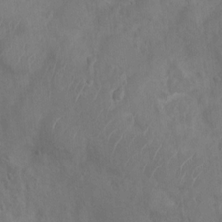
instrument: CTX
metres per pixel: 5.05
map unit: Nhu
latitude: 6.4034
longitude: -19.7638
